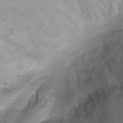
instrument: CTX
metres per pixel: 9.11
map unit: Ht
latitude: -1.5211
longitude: -20.1389
